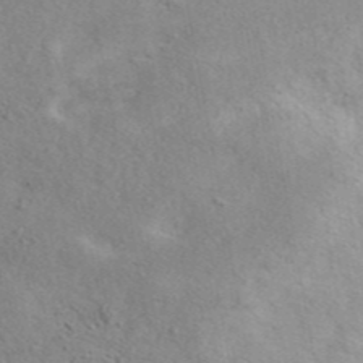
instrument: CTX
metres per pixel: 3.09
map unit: ANa
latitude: 44.6679
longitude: 47.9367
